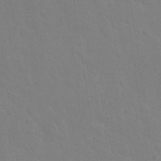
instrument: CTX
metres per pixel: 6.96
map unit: Nhu
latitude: 28.3089
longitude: -64.6490
